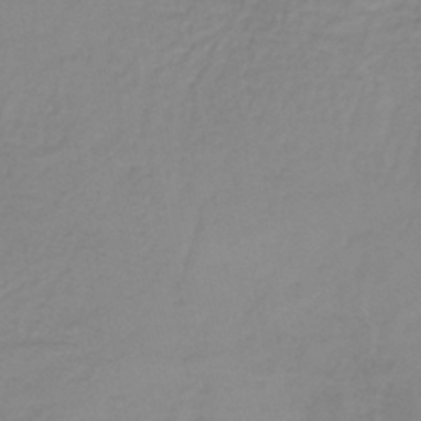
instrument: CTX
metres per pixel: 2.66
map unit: lHb
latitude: -36.8974
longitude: 61.5021
